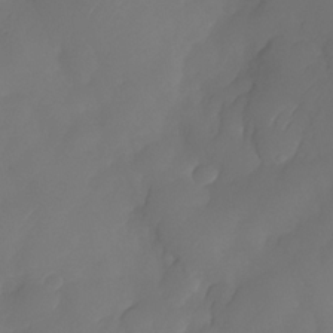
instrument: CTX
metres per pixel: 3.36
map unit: Nhe
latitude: -33.9178
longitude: -145.0269
